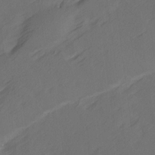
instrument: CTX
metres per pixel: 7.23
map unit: Ave
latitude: 14.4601
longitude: -105.6694
